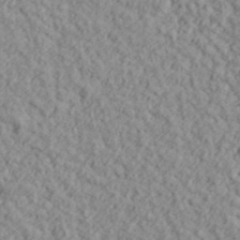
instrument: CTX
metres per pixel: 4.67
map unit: lHvf
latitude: 38.4034
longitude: -91.0458
